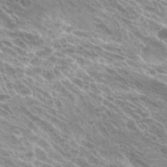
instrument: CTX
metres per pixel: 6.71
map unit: Hto
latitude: 23.5560
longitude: -37.2159
